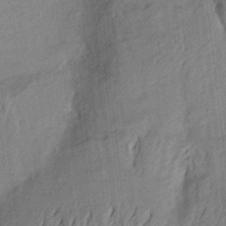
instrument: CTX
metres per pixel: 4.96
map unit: Aa
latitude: 23.0647
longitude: -150.4601
